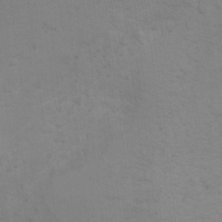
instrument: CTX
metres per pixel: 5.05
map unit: Ht
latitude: 10.4790
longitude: -32.5546
